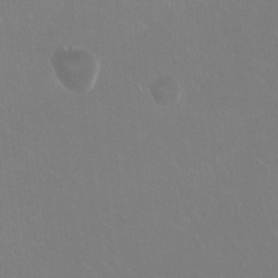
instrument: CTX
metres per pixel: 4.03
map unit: HNhu
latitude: -0.6897
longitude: -1.8961
